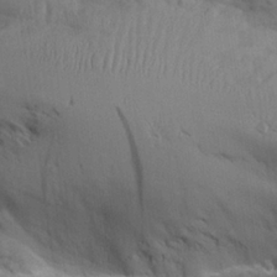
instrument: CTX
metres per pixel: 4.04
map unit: Aa
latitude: 26.1200
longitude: -129.0458
